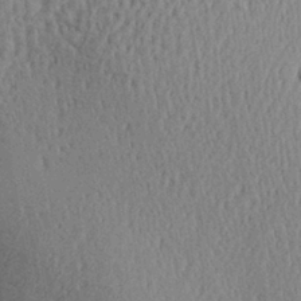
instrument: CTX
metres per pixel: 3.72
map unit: Aa
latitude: 29.6505
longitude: -136.4601
